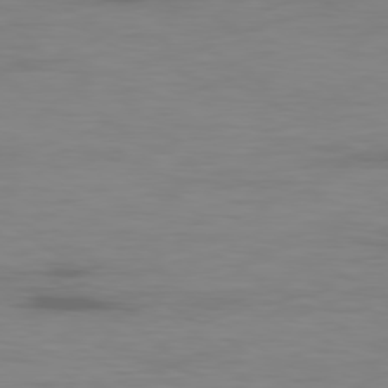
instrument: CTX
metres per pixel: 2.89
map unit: Ap
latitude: -79.4832
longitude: -92.3845
